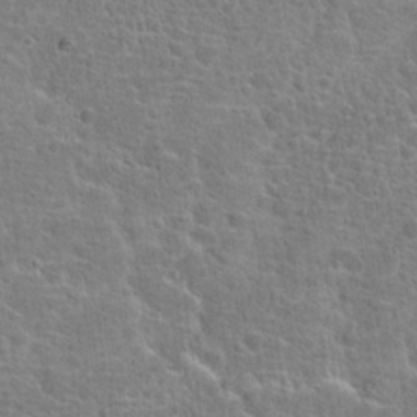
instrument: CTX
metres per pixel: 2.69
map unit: Hto
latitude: 18.2144
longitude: -41.4426
